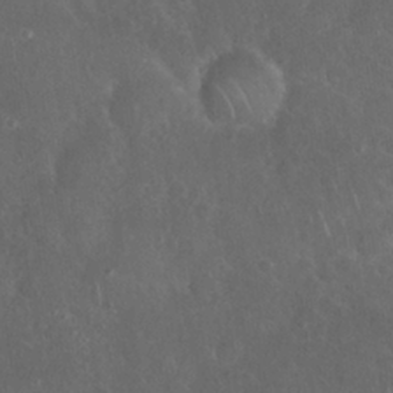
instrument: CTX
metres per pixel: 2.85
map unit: Nhu
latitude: 27.6316
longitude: -65.8394
